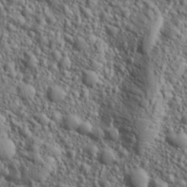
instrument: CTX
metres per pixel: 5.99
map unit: Aa
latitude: 23.3104
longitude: -143.7072
